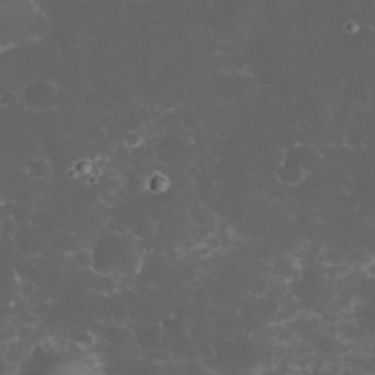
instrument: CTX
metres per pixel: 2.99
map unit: eHh
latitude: 33.1592
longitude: -62.8947
